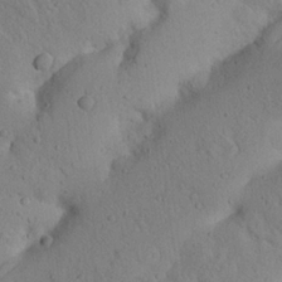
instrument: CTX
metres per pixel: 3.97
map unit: Nhu
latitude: 20.9325
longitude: -74.8569
